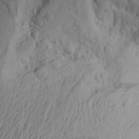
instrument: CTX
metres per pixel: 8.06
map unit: Aa
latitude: 25.8394
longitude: -147.7072
